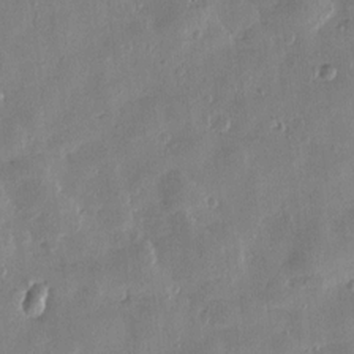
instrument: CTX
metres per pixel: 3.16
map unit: Htu
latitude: 1.1781
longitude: -177.8205
